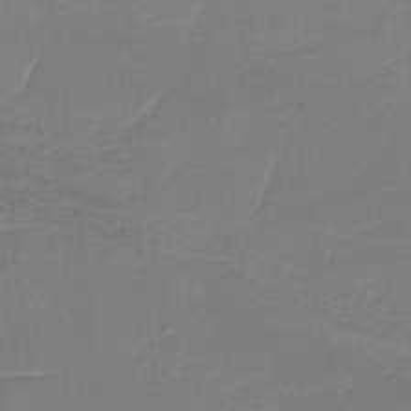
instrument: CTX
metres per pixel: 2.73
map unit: HNb
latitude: -34.8597
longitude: 60.3684
